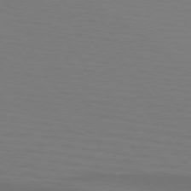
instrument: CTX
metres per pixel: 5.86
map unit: lApd
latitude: 74.4790
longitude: -79.6883
